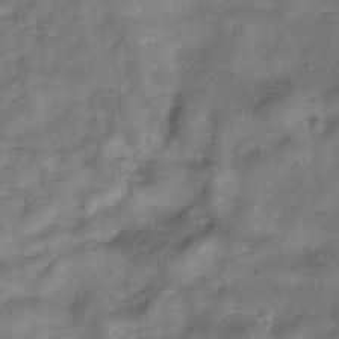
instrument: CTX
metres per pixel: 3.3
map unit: Hve
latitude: -32.3684
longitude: 92.5574
